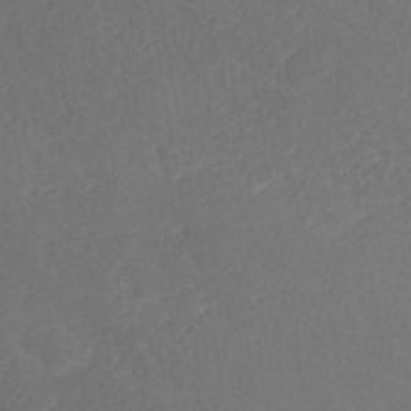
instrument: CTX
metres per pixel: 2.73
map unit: ANa
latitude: 42.2712
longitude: 28.2928
